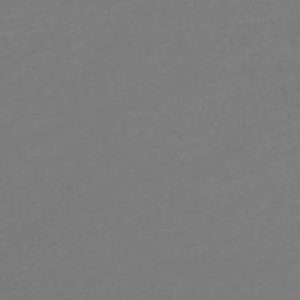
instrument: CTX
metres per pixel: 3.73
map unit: lHb
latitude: -43.7855
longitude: 75.1809
